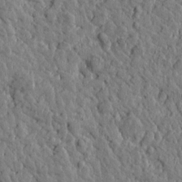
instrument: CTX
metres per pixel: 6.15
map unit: Htu
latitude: -0.0094
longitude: -178.9325
